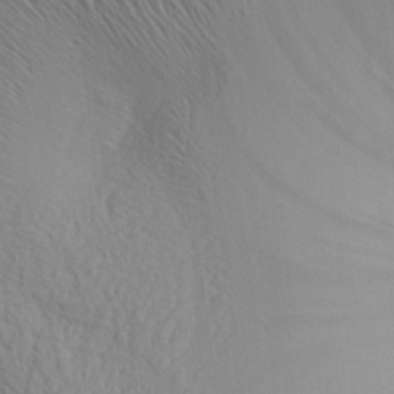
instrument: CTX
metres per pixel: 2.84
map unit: Aa
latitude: 27.0081
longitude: -133.9906
